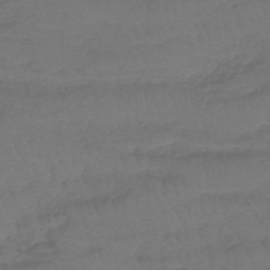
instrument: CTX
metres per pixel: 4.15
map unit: lHb
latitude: -43.5588
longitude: 74.6708
